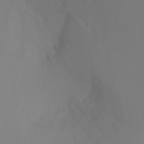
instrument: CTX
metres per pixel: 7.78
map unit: Ht
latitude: -16.2173
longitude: -48.2334
